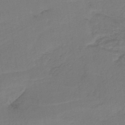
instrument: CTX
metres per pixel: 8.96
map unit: lHb
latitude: -38.2740
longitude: 57.8233
